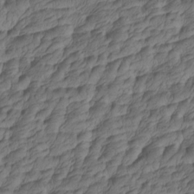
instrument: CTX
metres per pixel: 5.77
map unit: Htu
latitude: -5.4643
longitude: -178.0255
